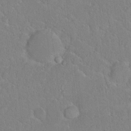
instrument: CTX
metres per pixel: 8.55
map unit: Hto
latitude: 15.1026
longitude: -40.2144
